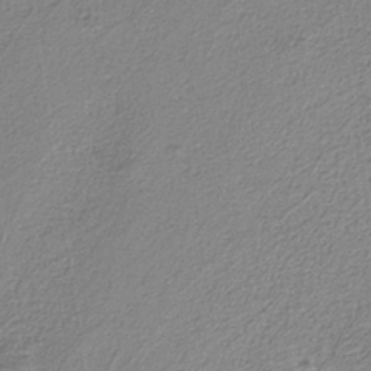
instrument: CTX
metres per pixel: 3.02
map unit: eAb
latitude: -38.3684
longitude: 52.2172
